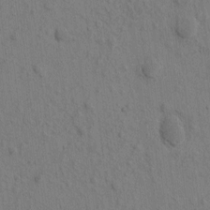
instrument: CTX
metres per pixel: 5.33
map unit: eHh
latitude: -1.2565
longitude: 18.4251
